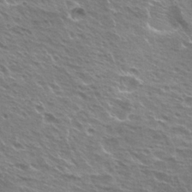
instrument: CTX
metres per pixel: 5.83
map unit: Hto
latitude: 24.0633
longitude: -30.6491
